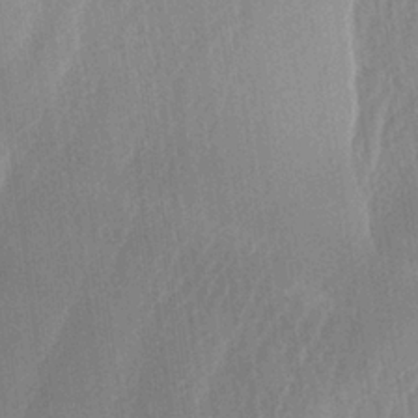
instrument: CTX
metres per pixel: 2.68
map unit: lAa
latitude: -5.3698
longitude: -129.2915
